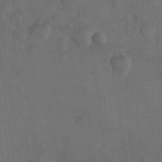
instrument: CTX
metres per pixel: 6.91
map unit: Nhe
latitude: -35.7289
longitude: -178.4790
